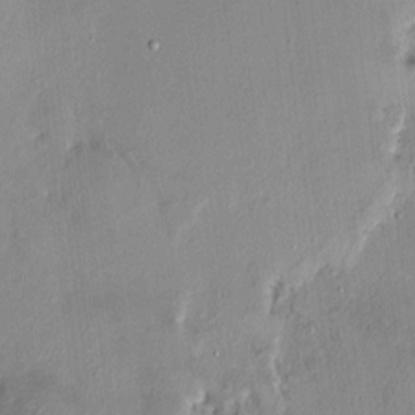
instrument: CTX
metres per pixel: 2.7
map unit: HNhu
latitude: 7.1592
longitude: 4.7463
